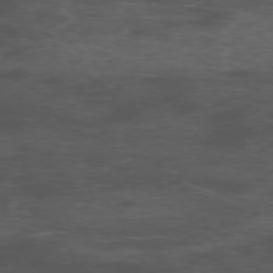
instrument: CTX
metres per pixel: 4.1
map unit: Ap
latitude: -76.0283
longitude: -67.7638
